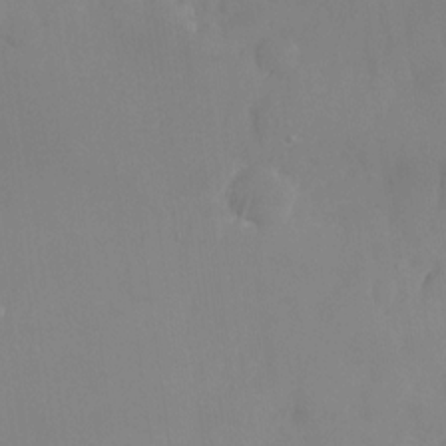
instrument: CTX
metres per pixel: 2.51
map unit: Nhu
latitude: -26.3306
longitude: -70.2522
